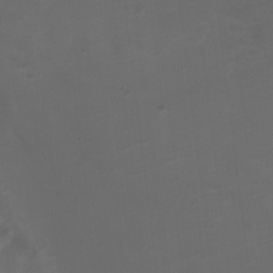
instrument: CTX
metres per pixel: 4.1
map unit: Ht
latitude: 2.1011
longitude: -22.5924
